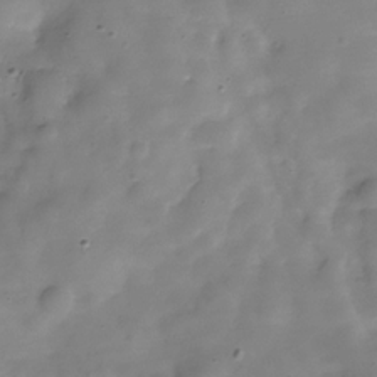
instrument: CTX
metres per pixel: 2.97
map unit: Hve
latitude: -30.6518
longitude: 94.6140
